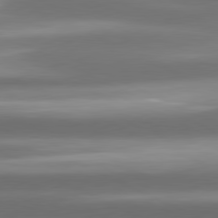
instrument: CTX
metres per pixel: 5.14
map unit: lApd
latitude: 81.0080
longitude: -142.7813
